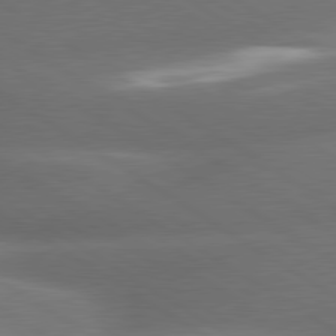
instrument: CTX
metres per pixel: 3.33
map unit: lApd
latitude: 79.9339
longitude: -154.6301
